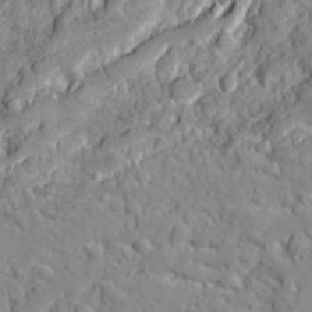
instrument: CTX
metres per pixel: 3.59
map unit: Ave
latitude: 18.4412
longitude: -129.3293
